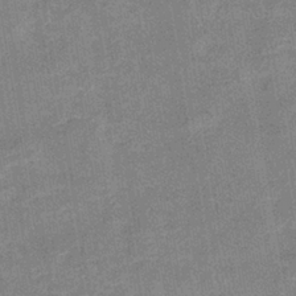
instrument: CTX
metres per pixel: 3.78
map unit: eHb
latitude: -36.5195
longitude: 74.0472
